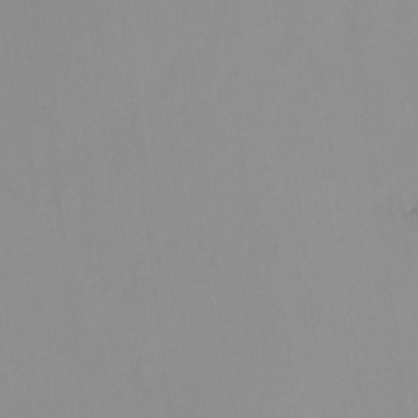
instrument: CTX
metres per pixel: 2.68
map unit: HNhu
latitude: 7.7827
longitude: 10.7841
